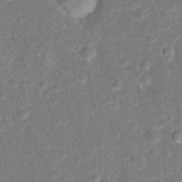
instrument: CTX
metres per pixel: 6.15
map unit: Hto
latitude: 16.9136
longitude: -42.3845
